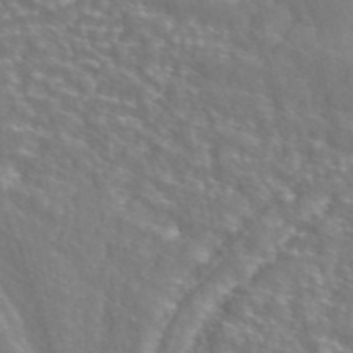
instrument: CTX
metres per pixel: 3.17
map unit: ANa
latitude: 45.0269
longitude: 30.4629
